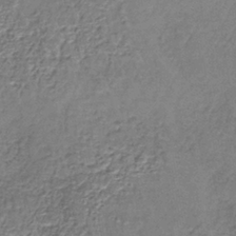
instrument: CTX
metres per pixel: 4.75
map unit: lHb
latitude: -38.9353
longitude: 61.2943
